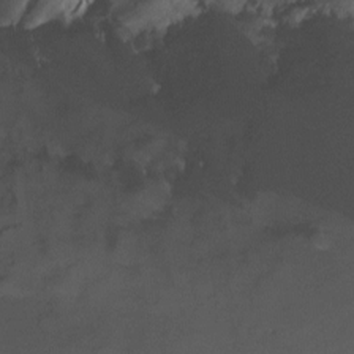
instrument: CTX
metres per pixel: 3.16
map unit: Ht
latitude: -16.5763
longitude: -49.7072
